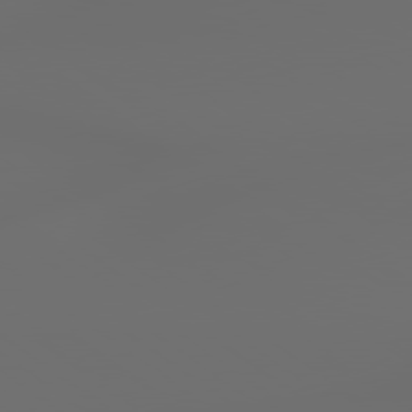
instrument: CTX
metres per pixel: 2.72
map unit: lApd
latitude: 79.1970
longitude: 176.4440
